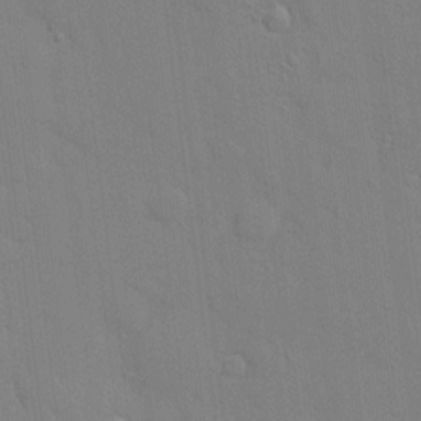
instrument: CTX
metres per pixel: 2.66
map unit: Hve
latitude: -10.8597
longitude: 175.8989
